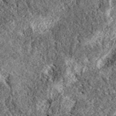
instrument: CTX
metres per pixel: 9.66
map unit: eAb
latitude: 38.3089
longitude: 111.5399
